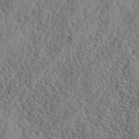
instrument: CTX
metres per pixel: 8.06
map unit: lHvf
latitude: 41.5560
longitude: -87.7449
